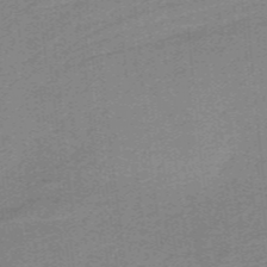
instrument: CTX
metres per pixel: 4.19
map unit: HNb
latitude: -38.0094
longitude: 53.9367
